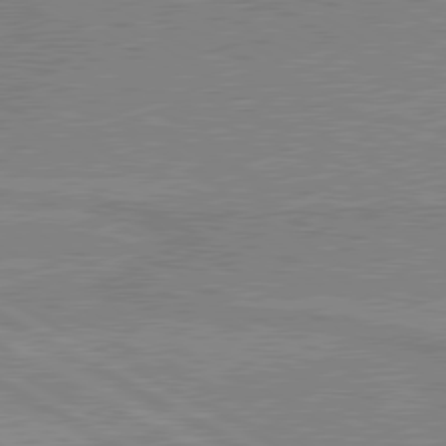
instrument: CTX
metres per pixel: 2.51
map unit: lApd
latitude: 80.1389
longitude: 168.2172
